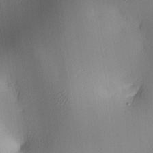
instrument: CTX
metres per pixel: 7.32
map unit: lAa
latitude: 4.3089
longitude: -112.1200
